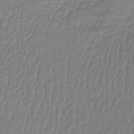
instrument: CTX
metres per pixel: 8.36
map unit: lHb
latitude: -42.0283
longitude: 60.0850
